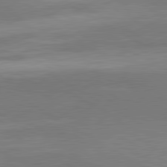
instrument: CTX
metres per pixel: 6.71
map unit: lApd
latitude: 80.6113
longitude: 136.0472
